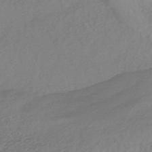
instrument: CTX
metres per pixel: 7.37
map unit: HNhu
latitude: -46.0283
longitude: 91.6722
